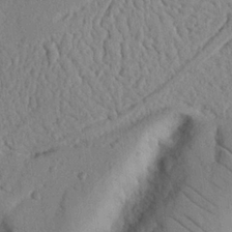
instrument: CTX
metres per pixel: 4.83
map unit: Nhu
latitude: 21.1403
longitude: -76.3089
